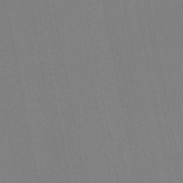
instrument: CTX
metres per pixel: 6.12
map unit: lHb
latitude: -48.3873
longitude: 67.0675
